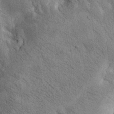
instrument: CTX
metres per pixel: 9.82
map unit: Htu
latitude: 0.5357
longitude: 174.2550
